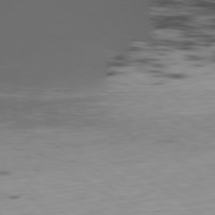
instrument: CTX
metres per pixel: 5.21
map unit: Ap
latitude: -79.1431
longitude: -74.1956
